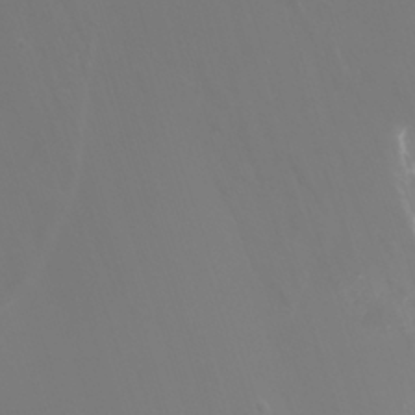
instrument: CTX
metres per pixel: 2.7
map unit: Nhu
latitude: -4.8030
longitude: -72.8569
